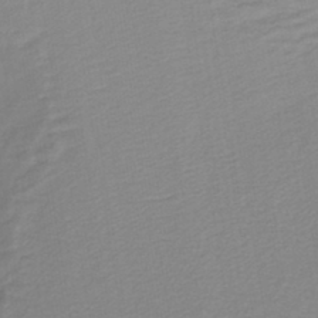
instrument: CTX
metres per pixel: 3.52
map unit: lHb
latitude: -40.8786
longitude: 64.0661
